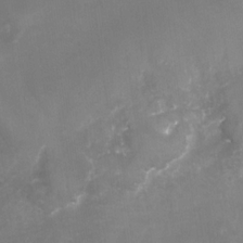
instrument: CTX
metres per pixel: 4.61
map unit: Nhu
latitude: -29.6155
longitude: -64.1389
